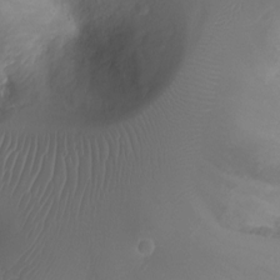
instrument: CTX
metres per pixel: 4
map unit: Ht
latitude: -2.6896
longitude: -29.1592
